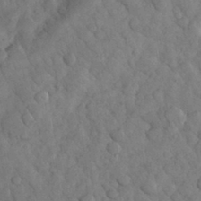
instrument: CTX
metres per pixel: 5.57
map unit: eHh
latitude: 32.6679
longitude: -68.8947
